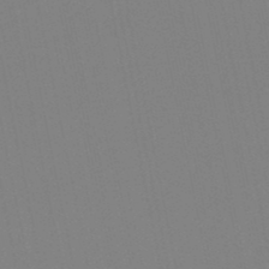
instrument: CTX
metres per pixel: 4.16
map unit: lHb
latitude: -48.7841
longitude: 70.2929
